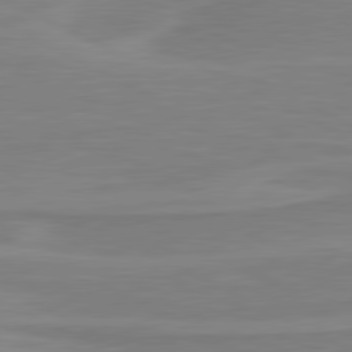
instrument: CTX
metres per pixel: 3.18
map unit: lApd
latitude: 81.1592
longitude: 170.7274
